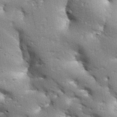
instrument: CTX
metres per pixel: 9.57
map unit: Aa
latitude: 33.2537
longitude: -144.3656
